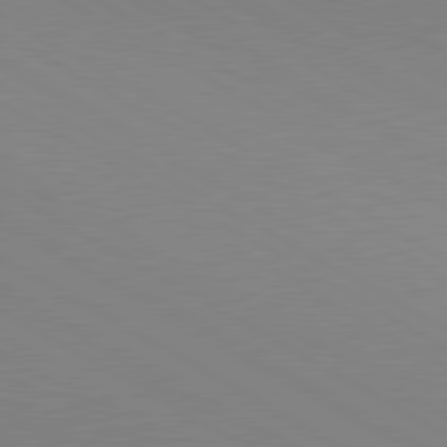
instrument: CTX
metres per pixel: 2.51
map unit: lApd
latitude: 80.2522
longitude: 127.8611
